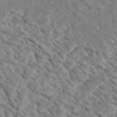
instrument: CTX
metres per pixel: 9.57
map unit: Htu
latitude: 2.6490
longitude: 142.7274
